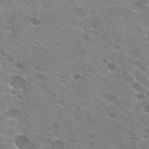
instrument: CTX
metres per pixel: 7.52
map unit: Hto
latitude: 23.5560
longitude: -42.4412
